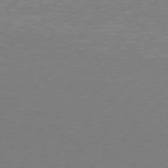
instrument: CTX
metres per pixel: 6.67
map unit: Hpe
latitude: 76.7057
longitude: -127.2159
